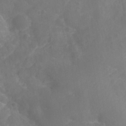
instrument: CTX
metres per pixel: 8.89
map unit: Nhe
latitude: -36.3873
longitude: -178.0444
